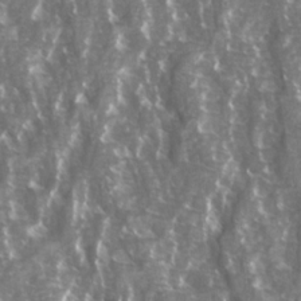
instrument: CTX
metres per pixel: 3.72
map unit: Ave
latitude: 15.2159
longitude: -132.2900
